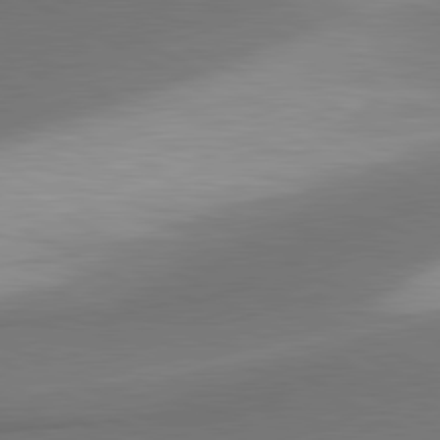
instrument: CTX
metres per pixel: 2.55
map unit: lApd
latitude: 81.0647
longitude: 155.7856
